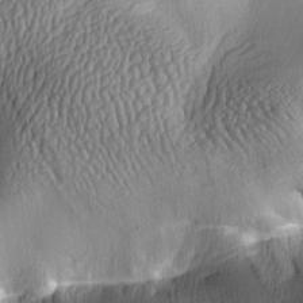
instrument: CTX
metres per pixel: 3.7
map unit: lAa
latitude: 5.2159
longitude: -113.6127
